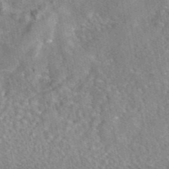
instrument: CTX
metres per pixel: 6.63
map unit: eAb
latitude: 45.3859
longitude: 107.1054
